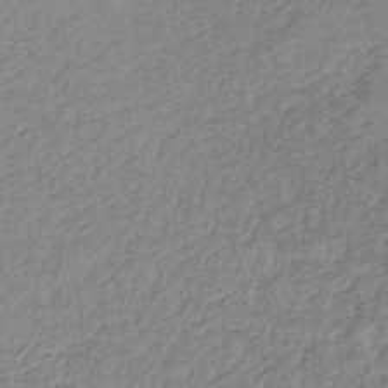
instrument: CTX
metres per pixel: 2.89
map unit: lHb
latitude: -41.2943
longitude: 61.8422
